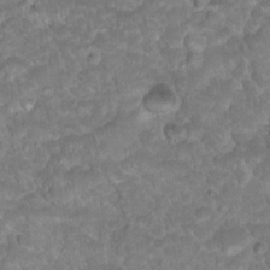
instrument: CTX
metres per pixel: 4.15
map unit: Hto
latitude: 18.7057
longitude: -35.7071
